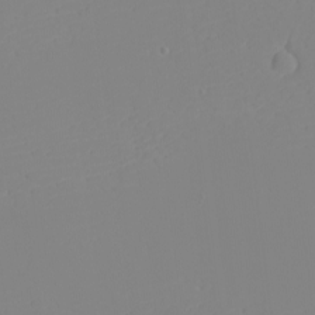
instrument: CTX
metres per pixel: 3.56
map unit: eHh
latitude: -5.9367
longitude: -85.8772
